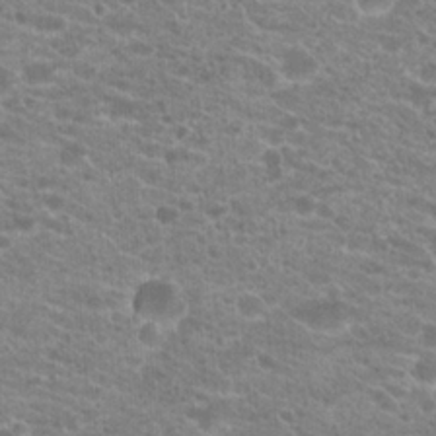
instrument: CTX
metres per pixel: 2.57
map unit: Hto
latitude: 21.0459
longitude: -39.1403
